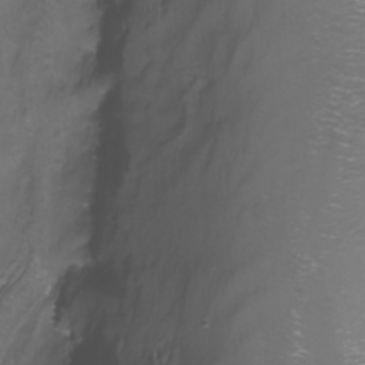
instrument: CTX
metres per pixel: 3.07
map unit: Nhu
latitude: -16.9920
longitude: -49.4993
